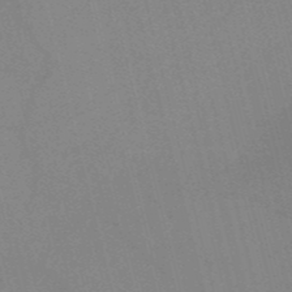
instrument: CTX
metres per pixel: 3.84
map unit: HNb
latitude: -52.3873
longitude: -47.0270
